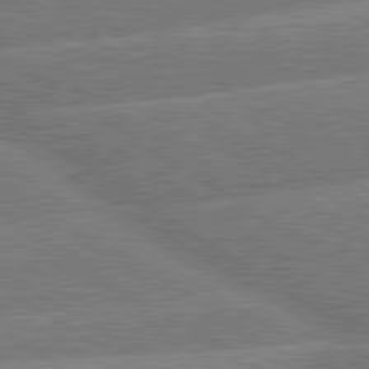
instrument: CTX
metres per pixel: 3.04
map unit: lApd
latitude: 79.9150
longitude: -157.9906
